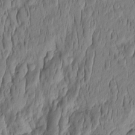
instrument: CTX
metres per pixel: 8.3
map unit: HNhu
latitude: -2.9352
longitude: 13.7100
